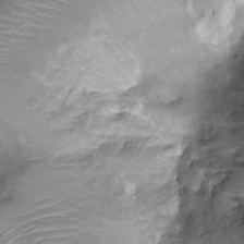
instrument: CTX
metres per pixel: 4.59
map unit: Ht
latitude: -6.9730
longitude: -19.7071
